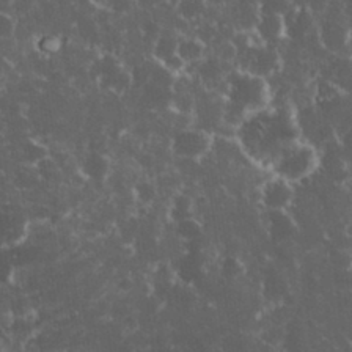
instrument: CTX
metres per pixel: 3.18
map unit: eHh
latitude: 33.5749
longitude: -61.9339
